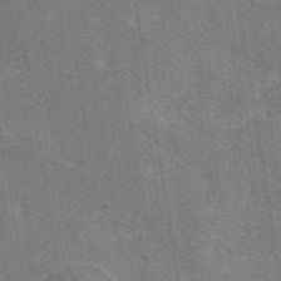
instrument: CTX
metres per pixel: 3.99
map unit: eAb
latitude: 47.0837
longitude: 114.7463
